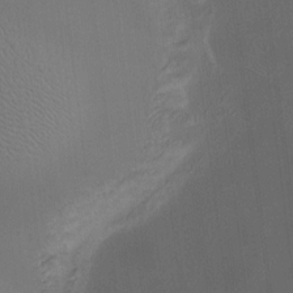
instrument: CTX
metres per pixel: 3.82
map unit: HNhu
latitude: 10.9703
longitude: 10.4440
